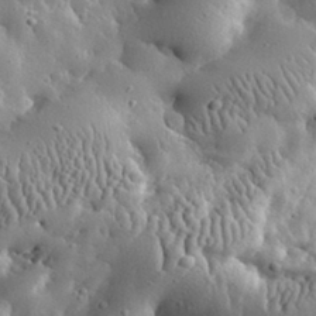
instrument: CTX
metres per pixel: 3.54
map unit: eHh
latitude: 30.9703
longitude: -80.7057
